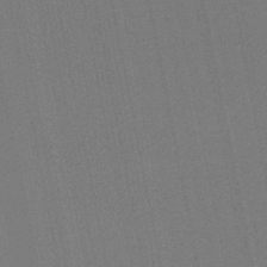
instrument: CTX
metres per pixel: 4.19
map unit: lHb
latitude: -46.8408
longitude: 78.1416
